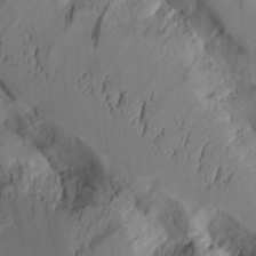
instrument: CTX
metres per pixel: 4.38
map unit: Aa
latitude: 8.7246
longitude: -127.7261
